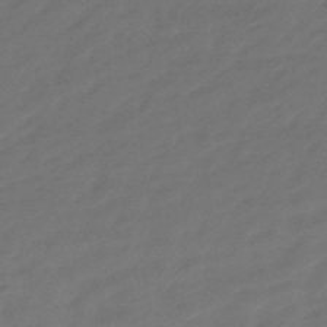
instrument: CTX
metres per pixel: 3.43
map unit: HNhu
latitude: -46.6896
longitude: 92.5763
